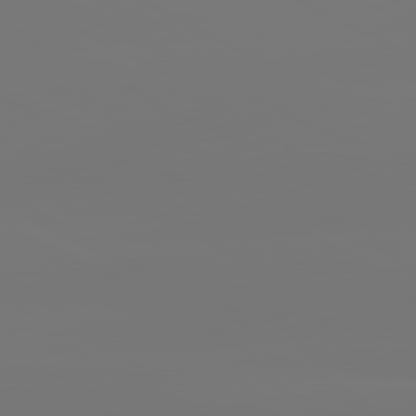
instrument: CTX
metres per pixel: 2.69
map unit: lApd
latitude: 80.9136
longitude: -148.0255
